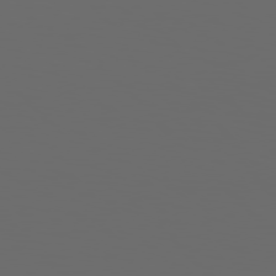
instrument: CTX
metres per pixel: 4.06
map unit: Hpe
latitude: 76.5923
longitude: -141.2348
